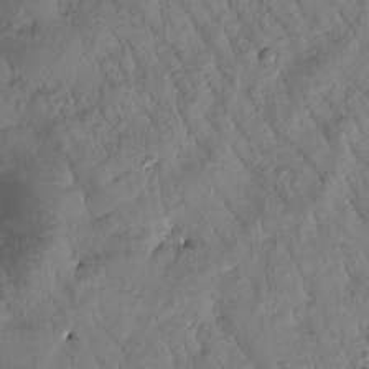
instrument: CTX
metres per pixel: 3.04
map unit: Htu
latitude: -0.4629
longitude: 174.9919
